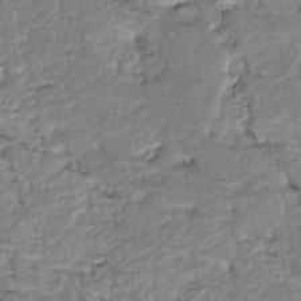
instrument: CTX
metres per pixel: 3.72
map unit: Htu
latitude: -5.3131
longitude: 154.0661
